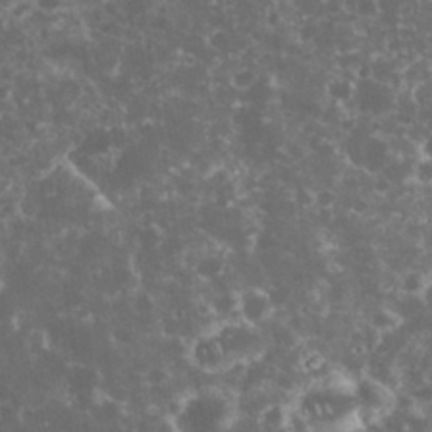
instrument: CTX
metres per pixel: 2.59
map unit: eHh
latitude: 33.9528
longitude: -61.8205
